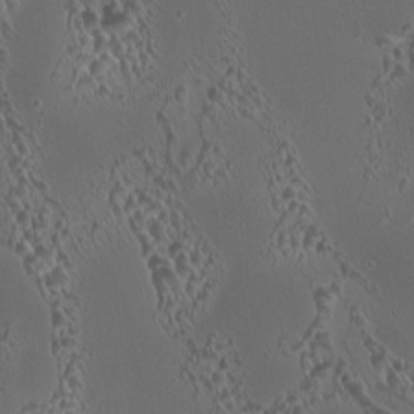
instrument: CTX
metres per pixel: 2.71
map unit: HNhu
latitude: 6.4601
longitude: 9.8989
